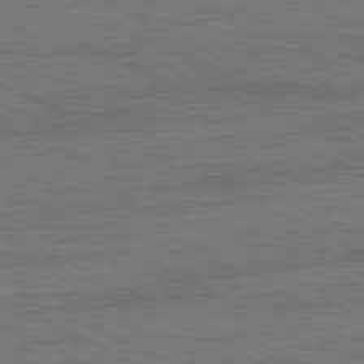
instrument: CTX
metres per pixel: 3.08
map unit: Ap
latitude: -81.2943
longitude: -85.8395
